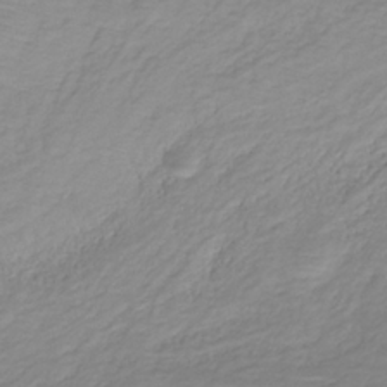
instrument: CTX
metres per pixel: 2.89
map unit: lHb
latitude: -31.7855
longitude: 63.7855
